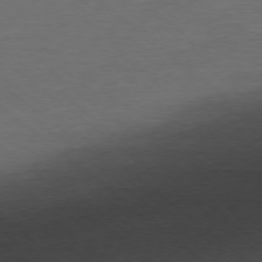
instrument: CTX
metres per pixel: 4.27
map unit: Ap
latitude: -78.1794
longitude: -92.4601
